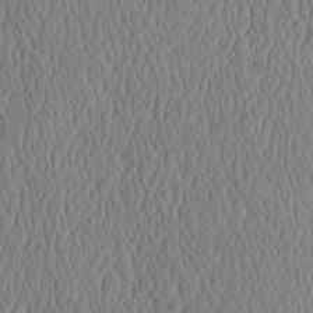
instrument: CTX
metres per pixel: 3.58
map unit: eHh
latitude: -3.7855
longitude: 15.5022
